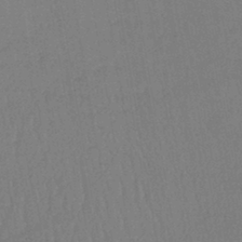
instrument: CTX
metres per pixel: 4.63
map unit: lHb
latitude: -41.8989
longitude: 67.9367
